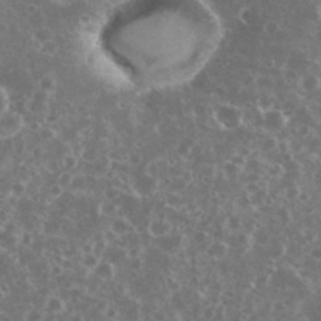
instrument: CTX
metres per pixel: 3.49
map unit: eHh
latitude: 35.2914
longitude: -59.5371
